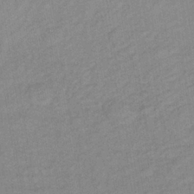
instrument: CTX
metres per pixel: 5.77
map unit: lHb
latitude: -37.0297
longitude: 71.0109
